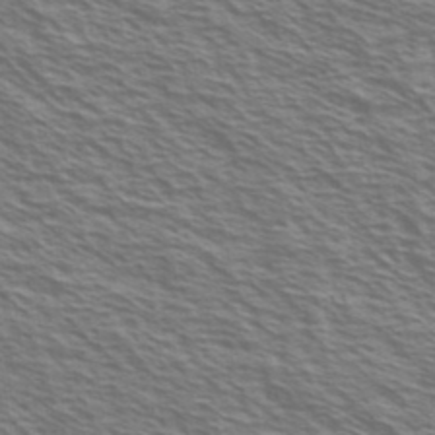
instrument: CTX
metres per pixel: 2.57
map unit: Ave
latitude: 38.1389
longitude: -109.7071
